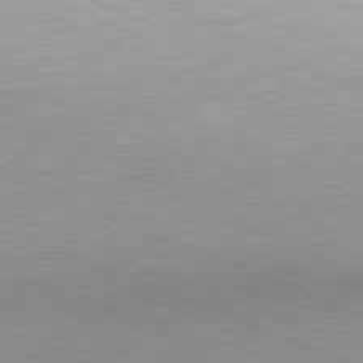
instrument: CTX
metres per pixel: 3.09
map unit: Hpe
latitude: -81.8800
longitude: 15.0109
